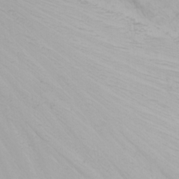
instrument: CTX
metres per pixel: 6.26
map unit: Nhu
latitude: -0.8219
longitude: -79.5371
